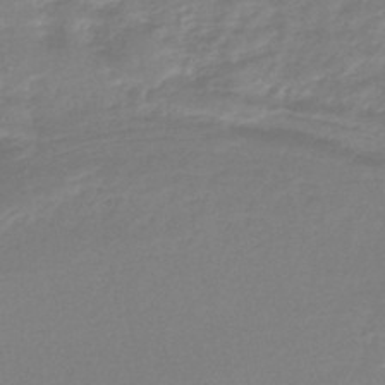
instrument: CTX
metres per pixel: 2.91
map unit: lHb
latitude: -44.4062
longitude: 69.1809
